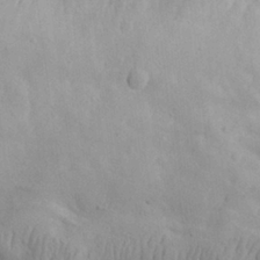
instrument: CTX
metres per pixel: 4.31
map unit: eHh
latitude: 27.8583
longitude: -75.8205
